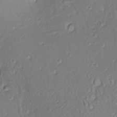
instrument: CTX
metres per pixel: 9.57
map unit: Aa
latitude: 8.6680
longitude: -133.6505
